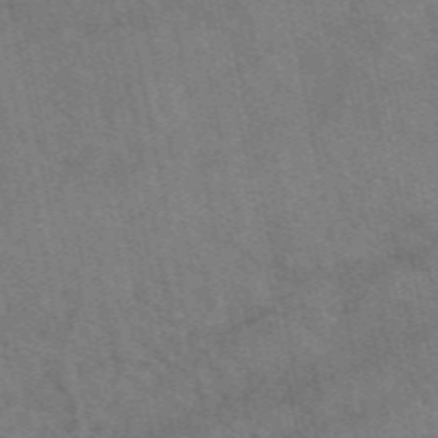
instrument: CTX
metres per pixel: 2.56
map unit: eAb
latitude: 50.8758
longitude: 115.0297
